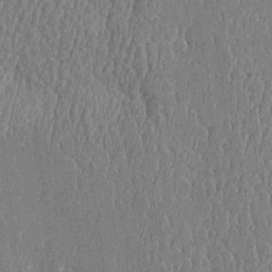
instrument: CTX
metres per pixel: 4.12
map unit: Htu
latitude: -5.1620
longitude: 176.2551
